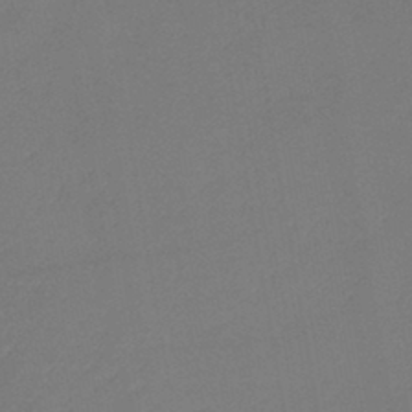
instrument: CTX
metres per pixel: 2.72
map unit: lHb
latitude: -42.5762
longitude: 76.3306
